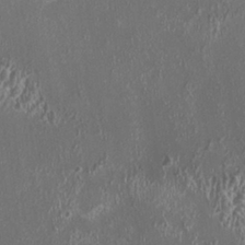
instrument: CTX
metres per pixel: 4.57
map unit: HNhu
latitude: -1.0865
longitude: 0.8030
